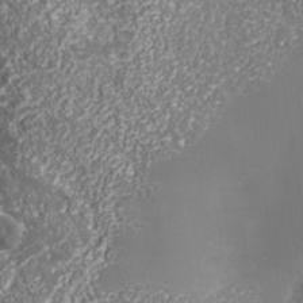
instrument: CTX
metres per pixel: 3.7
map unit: Nhe
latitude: -35.8611
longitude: -90.9325
